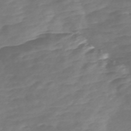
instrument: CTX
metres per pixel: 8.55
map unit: Nve
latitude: -58.2172
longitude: 57.7666
